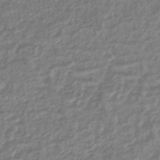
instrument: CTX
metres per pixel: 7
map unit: HNhu
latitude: -45.9178
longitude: 99.2187
